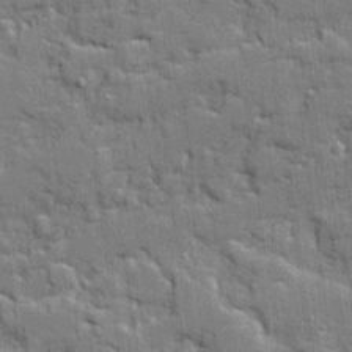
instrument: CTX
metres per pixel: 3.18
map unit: Ave
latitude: 20.2523
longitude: -128.8947
